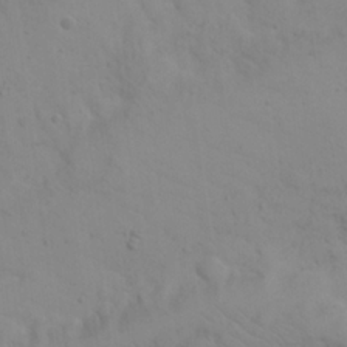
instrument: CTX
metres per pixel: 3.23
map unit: Nhu
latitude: 22.3656
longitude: -69.3860
